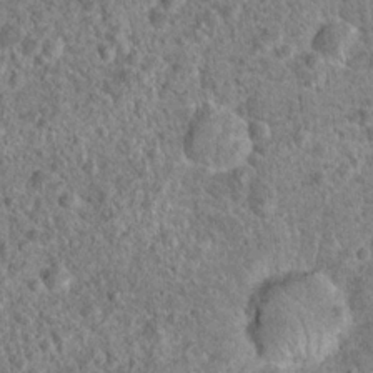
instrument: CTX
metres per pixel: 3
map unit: Hto
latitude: 18.6490
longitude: -42.6680
